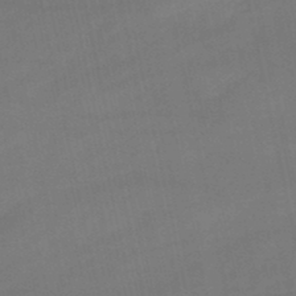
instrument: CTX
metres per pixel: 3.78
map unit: lHb
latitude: -46.9541
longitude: 70.1984
